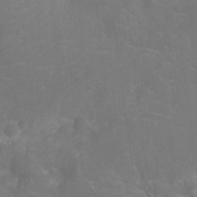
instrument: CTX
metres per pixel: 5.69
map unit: Ht
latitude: -11.2565
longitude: -24.0633
